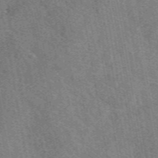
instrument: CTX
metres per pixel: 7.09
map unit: eAb
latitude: 50.2711
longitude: 115.5777
